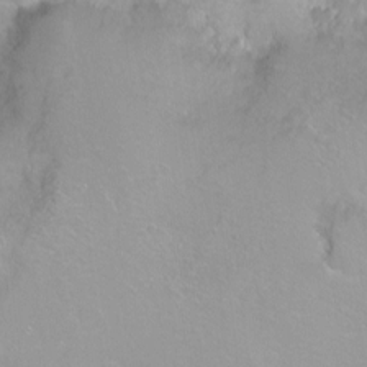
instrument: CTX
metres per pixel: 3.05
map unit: Ht
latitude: -8.0472
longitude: -35.8961
